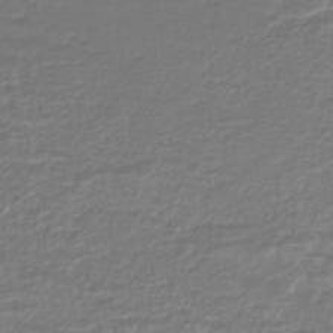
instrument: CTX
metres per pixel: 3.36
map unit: HNhu
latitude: -46.1228
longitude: 96.5007
